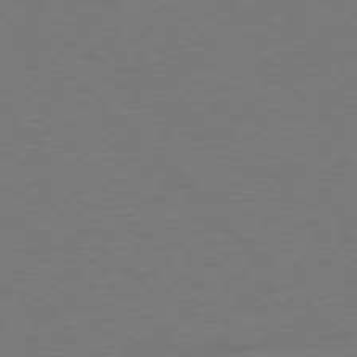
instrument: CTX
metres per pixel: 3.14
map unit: Ap
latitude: -78.0661
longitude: -57.9528
